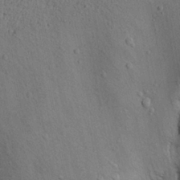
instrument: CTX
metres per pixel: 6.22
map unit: eHh
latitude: 24.1766
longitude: -71.8016
